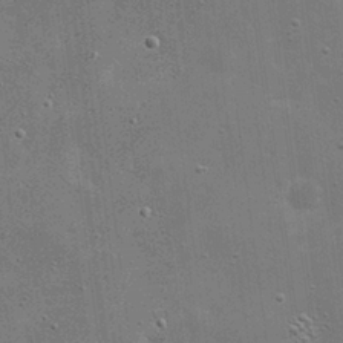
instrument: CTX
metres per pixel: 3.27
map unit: eHh
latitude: 20.6869
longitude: -67.0647
